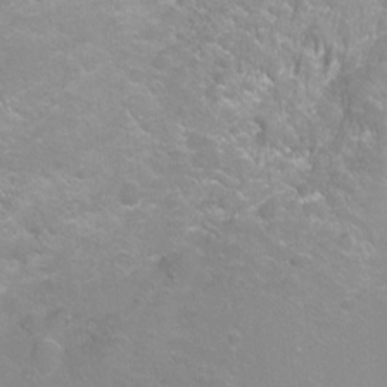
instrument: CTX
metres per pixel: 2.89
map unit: Hto
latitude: -5.0486
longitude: -35.4237
